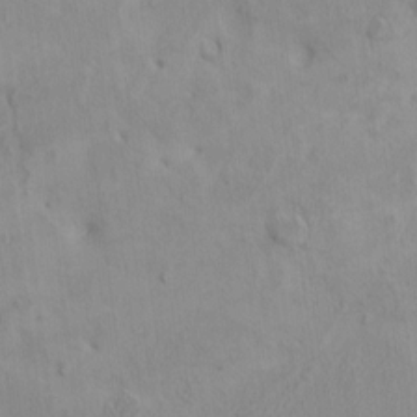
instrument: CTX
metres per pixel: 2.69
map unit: HNhu
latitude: 5.2537
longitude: 7.5021
